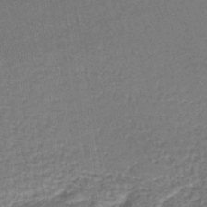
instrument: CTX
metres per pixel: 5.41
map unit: lHb
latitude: -43.8233
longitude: 65.4077
